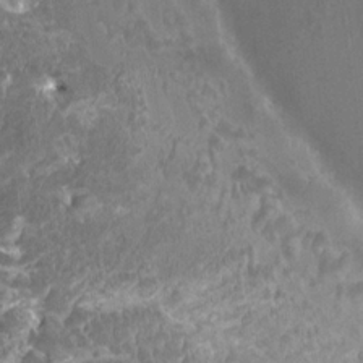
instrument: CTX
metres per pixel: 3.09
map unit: HNhu
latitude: 3.0269
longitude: 6.4818
